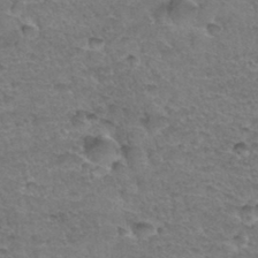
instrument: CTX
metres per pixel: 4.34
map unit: Hto
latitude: 35.0458
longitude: -46.6680
